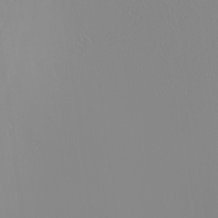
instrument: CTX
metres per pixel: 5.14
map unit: Nhu
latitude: -6.7085
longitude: -82.8757
